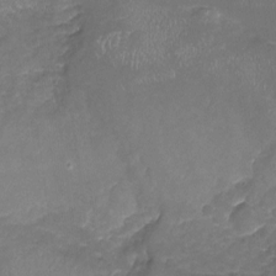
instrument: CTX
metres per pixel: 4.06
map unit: Nhu
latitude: -18.8030
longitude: -56.7435
